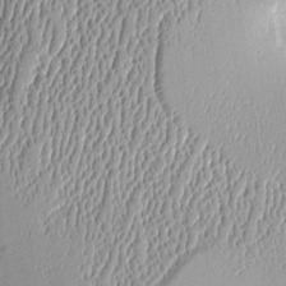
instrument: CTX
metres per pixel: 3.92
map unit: Aa
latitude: 10.0444
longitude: -128.7057
